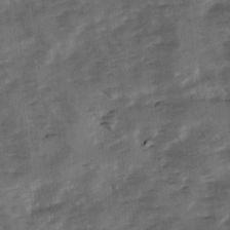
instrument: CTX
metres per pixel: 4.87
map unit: Ave
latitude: 1.2159
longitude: -110.5924
